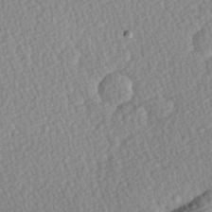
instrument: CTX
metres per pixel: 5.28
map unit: Hve
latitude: 26.7246
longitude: -93.7827
